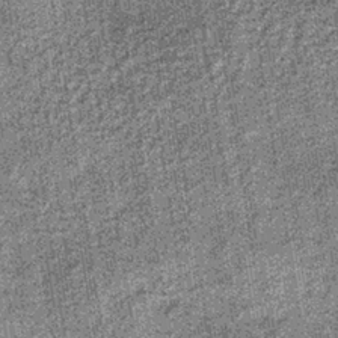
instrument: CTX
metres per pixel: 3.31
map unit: lHb
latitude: -37.8800
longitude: 64.8597
